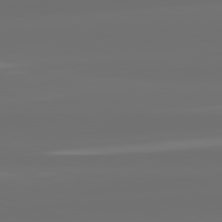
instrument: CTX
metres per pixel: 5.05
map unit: lApd
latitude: 82.2900
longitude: -167.3103
